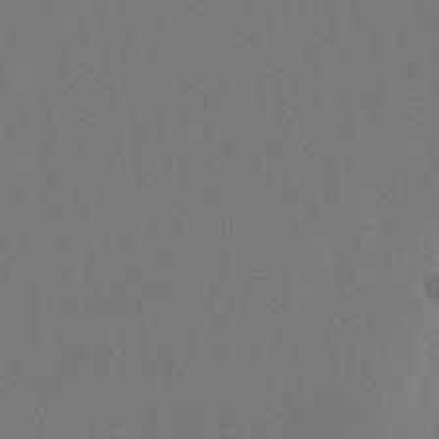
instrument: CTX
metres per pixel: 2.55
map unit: eHh
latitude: 18.6301
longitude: -67.8583
